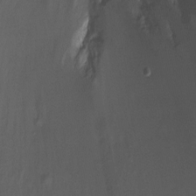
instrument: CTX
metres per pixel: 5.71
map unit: Ht
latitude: -8.6896
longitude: -20.1389
